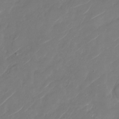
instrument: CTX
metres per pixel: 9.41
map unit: Nhu
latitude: -29.0487
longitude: -71.8205
